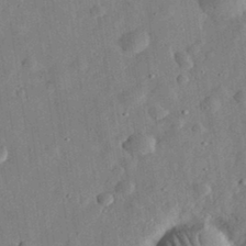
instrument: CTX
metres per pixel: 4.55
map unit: eHh
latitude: 32.5735
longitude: -76.3656
